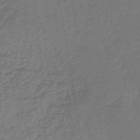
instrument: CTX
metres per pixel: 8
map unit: lHb
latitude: -43.6532
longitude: 79.5588
